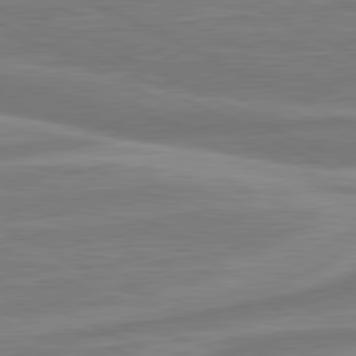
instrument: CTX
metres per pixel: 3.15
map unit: lApd
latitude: 81.1025
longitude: -174.3845
